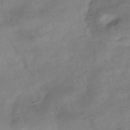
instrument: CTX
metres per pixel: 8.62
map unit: HNhu
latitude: -40.9730
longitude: 95.5021
